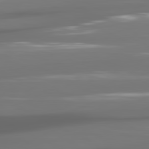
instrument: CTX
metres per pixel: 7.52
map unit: lApd
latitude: 81.1214
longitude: -140.2144
